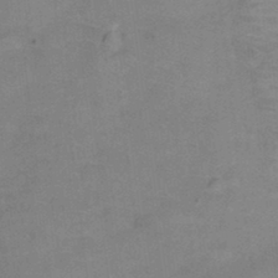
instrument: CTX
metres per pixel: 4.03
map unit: Hto
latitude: 0.2900
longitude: -33.2915
